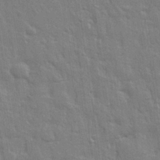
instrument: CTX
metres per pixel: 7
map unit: eHh
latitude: 28.9136
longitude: -76.6490
